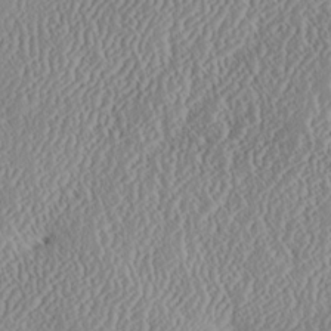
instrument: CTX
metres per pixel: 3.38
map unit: Ave
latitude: 18.0633
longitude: -137.7072
